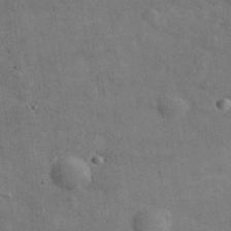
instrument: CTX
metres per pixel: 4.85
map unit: lHvf
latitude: 36.7246
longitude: -89.9151
